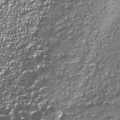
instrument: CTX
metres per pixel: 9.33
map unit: Nhu
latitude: -38.8030
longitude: -83.0080
